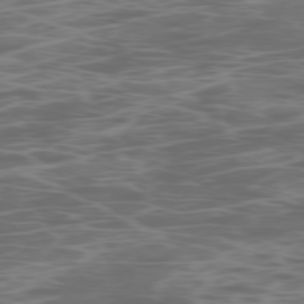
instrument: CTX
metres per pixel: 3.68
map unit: Ap
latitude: -78.8030
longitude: -75.1592
